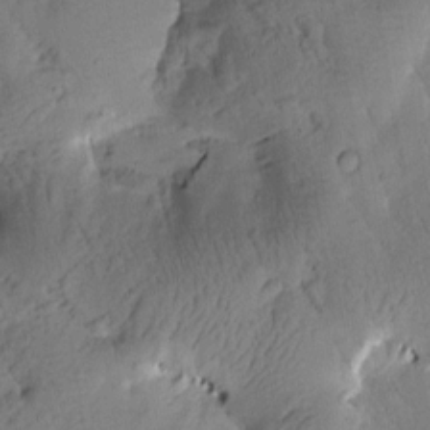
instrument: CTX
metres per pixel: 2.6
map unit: Htu
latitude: 0.4223
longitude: 175.7288
